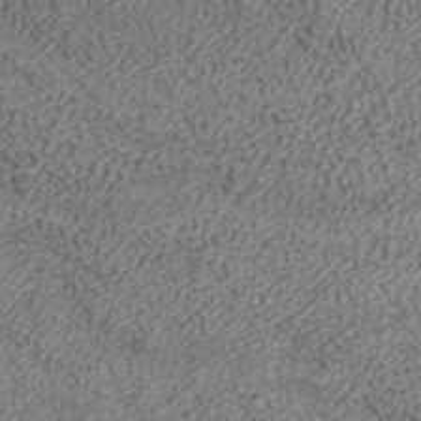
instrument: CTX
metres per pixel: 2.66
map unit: ANa
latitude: 38.0633
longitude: 20.4818
